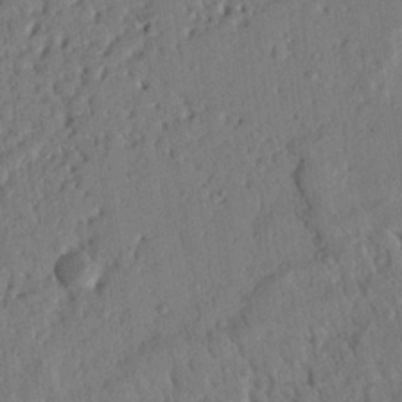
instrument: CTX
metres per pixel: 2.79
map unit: Nhu
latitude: 19.4804
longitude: -78.6302
